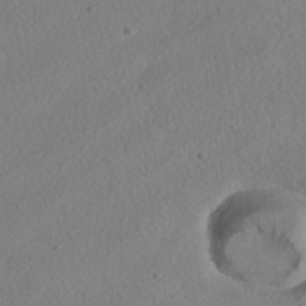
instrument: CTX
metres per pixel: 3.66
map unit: HNhu
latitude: -39.6344
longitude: 101.3131
